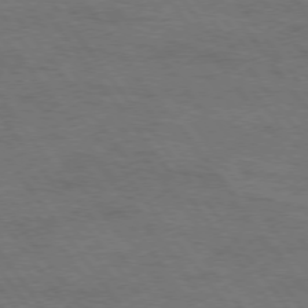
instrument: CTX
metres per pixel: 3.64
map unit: Hpe
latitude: 74.5168
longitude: -152.5546
